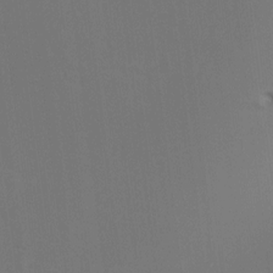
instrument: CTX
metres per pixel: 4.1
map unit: HNhu
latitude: 7.5371
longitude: 4.2550
